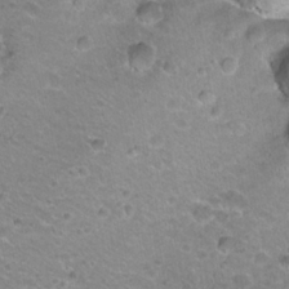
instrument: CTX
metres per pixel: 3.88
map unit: Hto
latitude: 21.8773
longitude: -32.6302
